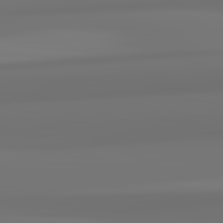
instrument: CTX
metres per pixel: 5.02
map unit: lApd
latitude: 82.5923
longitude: 171.8423
